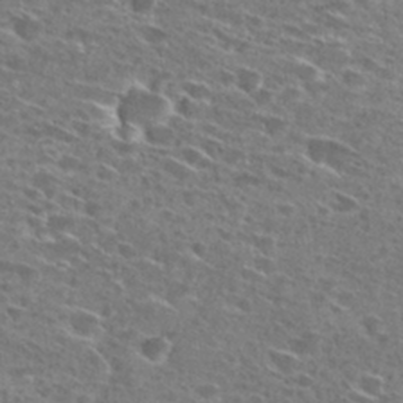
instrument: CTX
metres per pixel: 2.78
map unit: Hto
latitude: 27.6127
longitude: -46.4601
